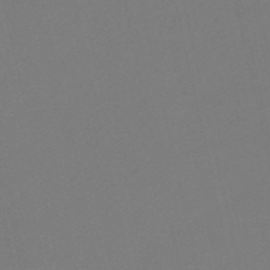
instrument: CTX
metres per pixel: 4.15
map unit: HNb
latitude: -54.7841
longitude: -39.2159
